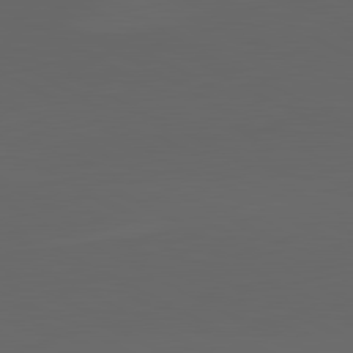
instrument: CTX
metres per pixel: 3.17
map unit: lApd
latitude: 82.0444
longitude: 130.8408
